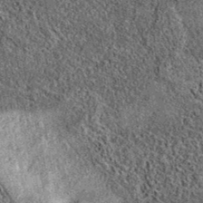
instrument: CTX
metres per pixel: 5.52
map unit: eAb
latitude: 37.2159
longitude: 106.7274
